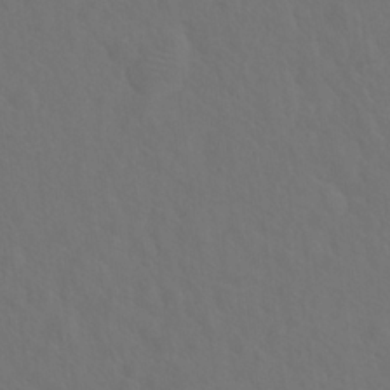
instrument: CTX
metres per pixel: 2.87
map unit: Hto
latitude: 19.2348
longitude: -39.8394
